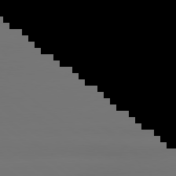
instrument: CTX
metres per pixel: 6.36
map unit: lApd
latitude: 79.1592
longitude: -135.1025
